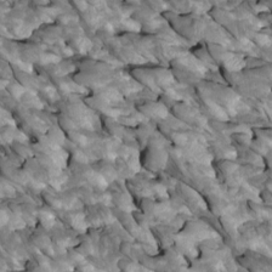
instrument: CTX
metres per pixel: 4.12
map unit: Htu
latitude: 1.5938
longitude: 144.8975
